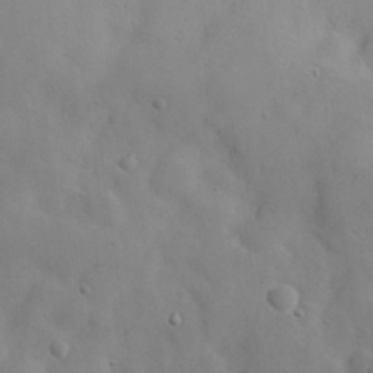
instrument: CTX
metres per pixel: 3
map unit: eHh
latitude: 29.7072
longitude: -72.9136
